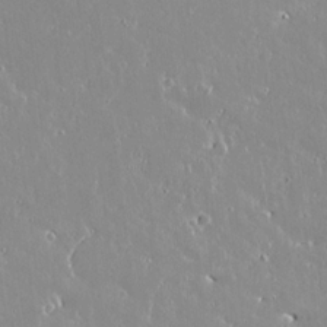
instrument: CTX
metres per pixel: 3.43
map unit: lAvf
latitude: 15.1026
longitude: -128.8758
